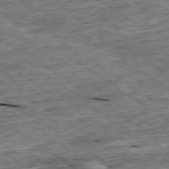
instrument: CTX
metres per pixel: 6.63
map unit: Ap
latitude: -79.3320
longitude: -84.9136
